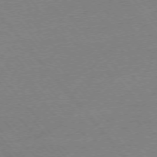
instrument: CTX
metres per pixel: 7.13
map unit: Ap
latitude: -76.3306
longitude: -95.9717
